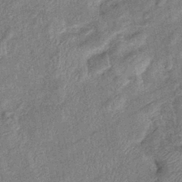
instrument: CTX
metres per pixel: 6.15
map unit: eHb
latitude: -38.4818
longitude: 77.6533
